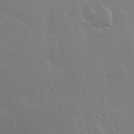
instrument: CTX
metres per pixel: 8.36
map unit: Hve
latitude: 23.1214
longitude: 147.0675
